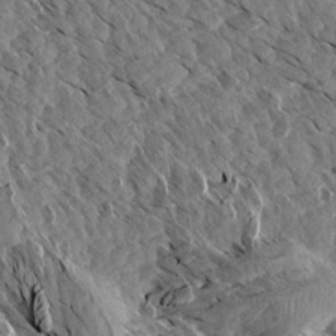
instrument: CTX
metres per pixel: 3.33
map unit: Aa
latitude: 13.1025
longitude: -141.7449
